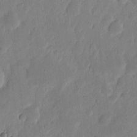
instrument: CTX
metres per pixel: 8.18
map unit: eHh
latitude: 6.4034
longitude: -71.5938
